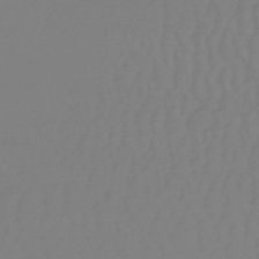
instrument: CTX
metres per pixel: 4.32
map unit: HNb
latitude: -48.9920
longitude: -50.5923
